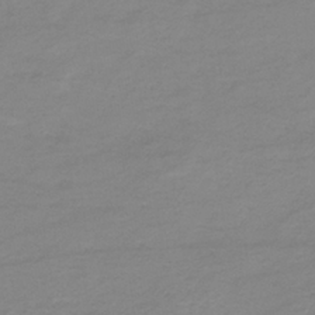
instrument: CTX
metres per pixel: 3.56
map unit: lHb
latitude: -34.1039
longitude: 70.2362
